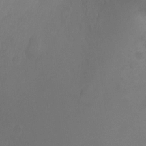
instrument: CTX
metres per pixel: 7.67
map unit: Ht
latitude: -2.9730
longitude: -17.9717
